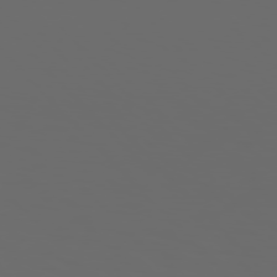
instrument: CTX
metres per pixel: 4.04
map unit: Hpe
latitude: 76.4601
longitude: -140.7624
